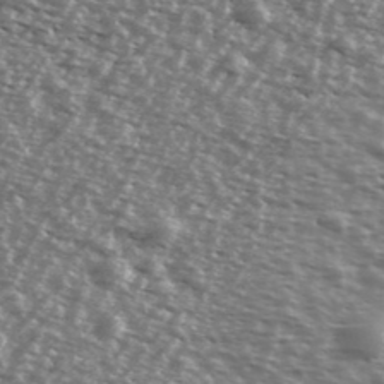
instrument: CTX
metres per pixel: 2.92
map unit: Ave
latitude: 38.9514
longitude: -112.0633
